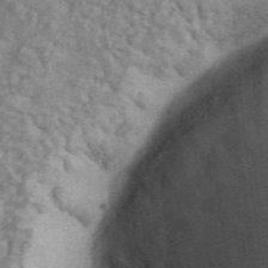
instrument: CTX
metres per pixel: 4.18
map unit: Ave
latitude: 41.7071
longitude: -110.7058
